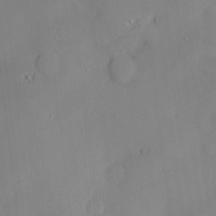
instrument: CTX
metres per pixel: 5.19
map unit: Hve
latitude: -10.0661
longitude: 175.9556
